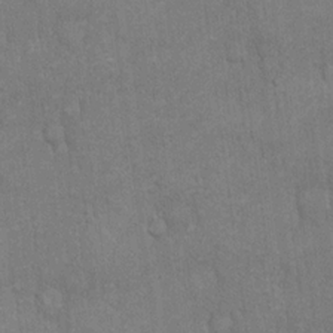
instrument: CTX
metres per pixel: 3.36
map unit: Hto
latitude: 18.3467
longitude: -61.3104
